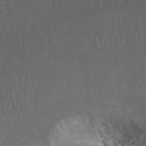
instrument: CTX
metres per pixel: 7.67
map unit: ANa
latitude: 37.1970
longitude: 19.4076
